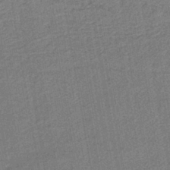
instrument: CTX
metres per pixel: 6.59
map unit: lHb
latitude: -41.3321
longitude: 62.8786
